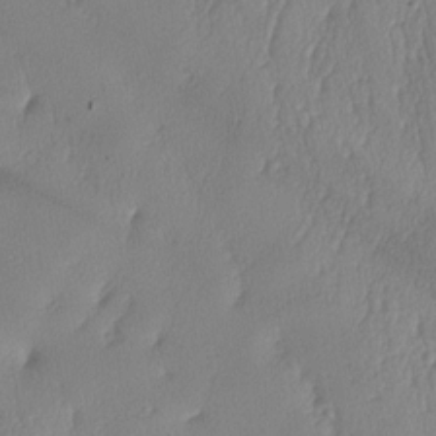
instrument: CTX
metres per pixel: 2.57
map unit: lAa
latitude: -7.9178
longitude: -129.1781
